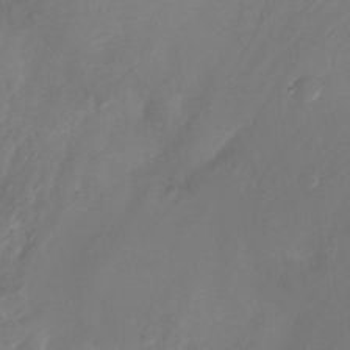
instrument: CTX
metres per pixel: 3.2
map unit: Nhu
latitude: -27.1053
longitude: -71.7827
